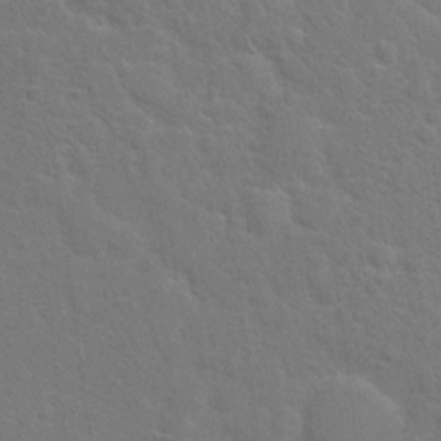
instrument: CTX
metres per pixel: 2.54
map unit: Hto
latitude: 17.4615
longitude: -41.2536
